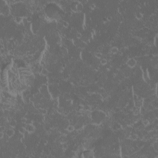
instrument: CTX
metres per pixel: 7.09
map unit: HNhu
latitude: -1.7100
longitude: 10.7274
